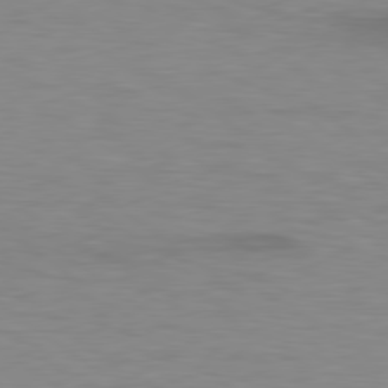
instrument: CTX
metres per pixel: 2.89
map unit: lApd
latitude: 79.1781
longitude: -47.7261
